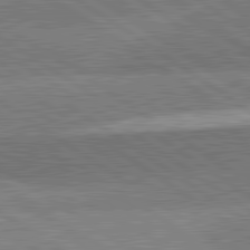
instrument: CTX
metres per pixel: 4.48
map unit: lApd
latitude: 81.7827
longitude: 140.8786
